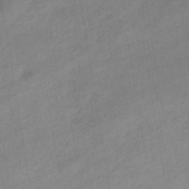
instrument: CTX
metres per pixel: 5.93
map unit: eHb
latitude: -37.1053
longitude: 79.6344
